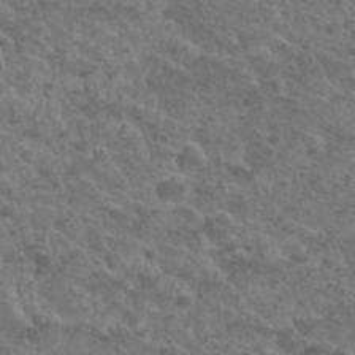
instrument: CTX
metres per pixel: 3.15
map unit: Hto
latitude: 33.2726
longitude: -49.8583
